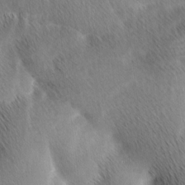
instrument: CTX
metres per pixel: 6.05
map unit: Ave
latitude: 1.3103
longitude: -114.7624
